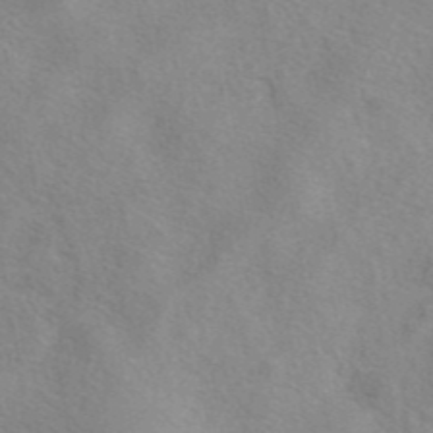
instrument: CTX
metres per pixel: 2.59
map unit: eAb
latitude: 42.6113
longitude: 107.3510
